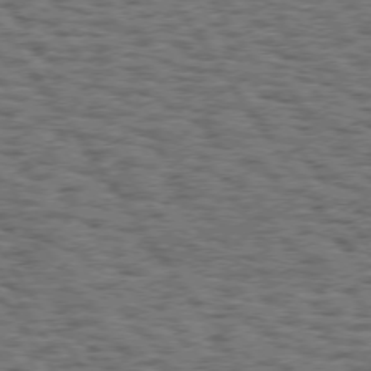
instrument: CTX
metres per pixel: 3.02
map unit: Hpe
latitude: 74.5168
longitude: -133.9717
